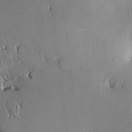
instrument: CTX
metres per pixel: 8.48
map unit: eHh
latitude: 0.4034
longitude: 15.3699
